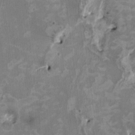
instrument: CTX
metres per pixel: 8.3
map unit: HNhu
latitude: 2.4601
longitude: -3.9150
